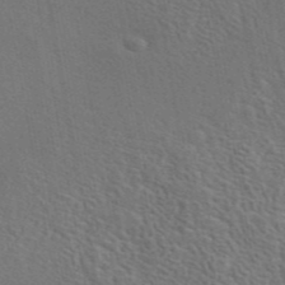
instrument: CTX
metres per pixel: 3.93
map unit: eAb
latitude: 43.9906
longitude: 112.9920
